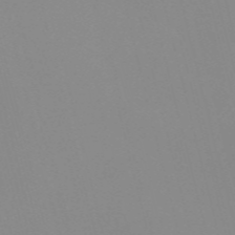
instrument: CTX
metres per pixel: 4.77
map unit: Nve
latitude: -57.5399
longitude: 59.8611
